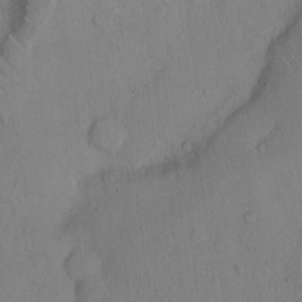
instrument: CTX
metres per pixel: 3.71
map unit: Hto
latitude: 13.0270
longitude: -56.4601
